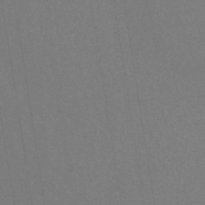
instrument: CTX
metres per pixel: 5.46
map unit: lHb
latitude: -41.0297
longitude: 69.5210
